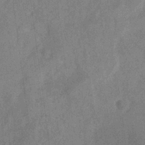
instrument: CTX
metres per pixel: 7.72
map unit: HNb
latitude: -31.1998
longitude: 60.7841
